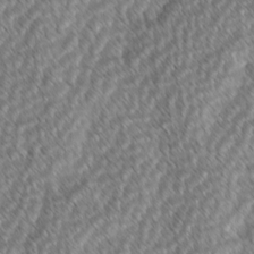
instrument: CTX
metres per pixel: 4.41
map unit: lAvf
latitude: -2.6518
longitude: -114.2711
